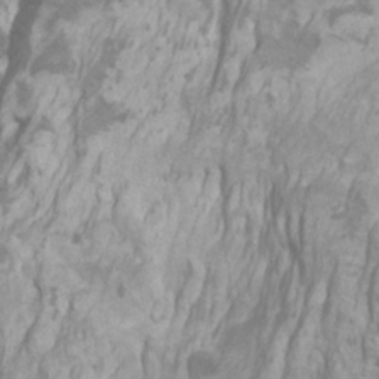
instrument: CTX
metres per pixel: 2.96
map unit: Htu
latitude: -7.3698
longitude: -48.5924
